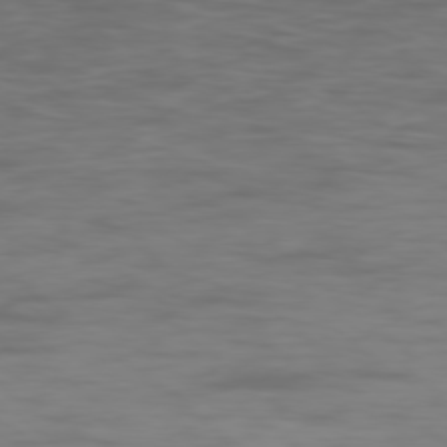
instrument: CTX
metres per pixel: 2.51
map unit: Ap
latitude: -77.8611
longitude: -95.3671
